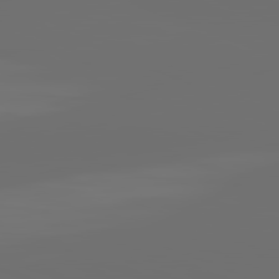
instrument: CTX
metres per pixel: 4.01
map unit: lApd
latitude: 82.0633
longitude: -164.8380
